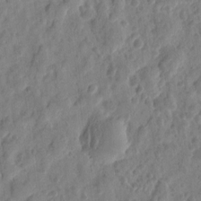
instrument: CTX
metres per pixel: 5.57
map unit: eHh
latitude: 9.4804
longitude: -74.1389
